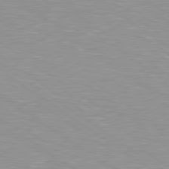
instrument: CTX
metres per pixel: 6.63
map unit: Hpe
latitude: 79.2159
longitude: -154.1011
